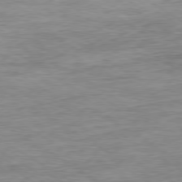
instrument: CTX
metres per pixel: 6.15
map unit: Ap
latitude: -79.9178
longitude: -48.0255
